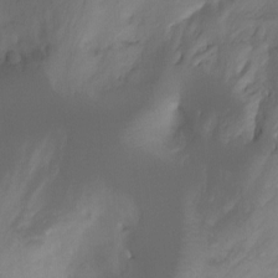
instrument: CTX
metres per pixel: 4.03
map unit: Hto
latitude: -7.3509
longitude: -50.0822
